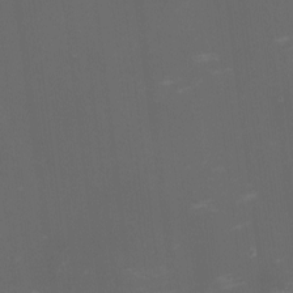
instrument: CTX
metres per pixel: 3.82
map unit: eHh
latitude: -1.5588
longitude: -79.0837
